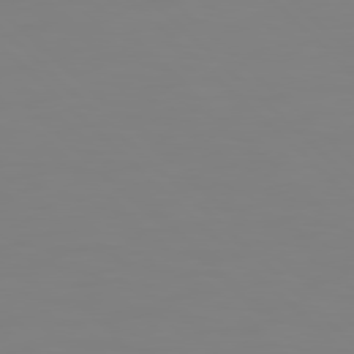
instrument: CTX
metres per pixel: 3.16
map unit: Hpe
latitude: 78.3468
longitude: 179.2376
